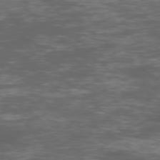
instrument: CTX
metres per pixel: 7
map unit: Ap
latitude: -76.4062
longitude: -69.3293
